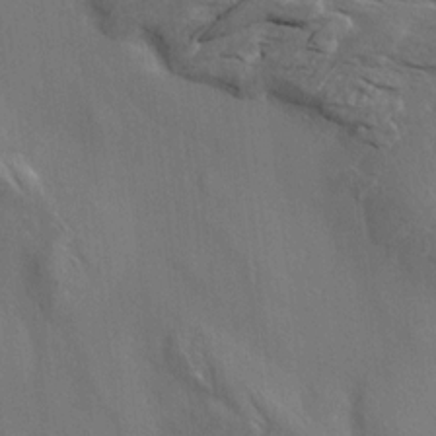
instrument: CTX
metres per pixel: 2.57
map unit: Aa
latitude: 10.7246
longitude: -142.3845
